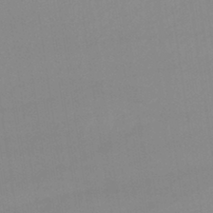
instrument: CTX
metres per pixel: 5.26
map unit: lHb
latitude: -42.2739
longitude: 66.6707
